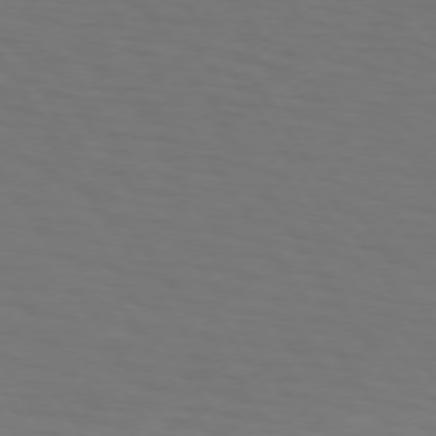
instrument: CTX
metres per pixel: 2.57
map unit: lApd
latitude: 73.3293
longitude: -75.4238
